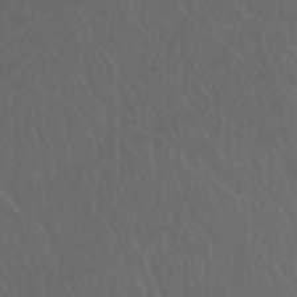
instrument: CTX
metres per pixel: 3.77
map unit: Nhu
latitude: 22.9892
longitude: -64.7246
